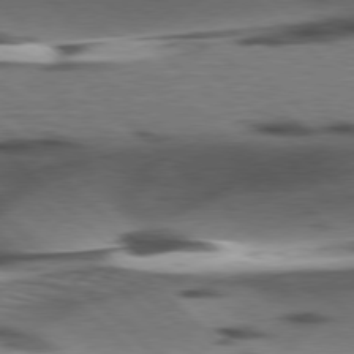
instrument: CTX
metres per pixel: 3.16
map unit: lApd
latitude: 77.5371
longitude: -49.0647
